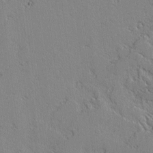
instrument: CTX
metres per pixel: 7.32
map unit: lAvf
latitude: -2.8407
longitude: -108.7435
